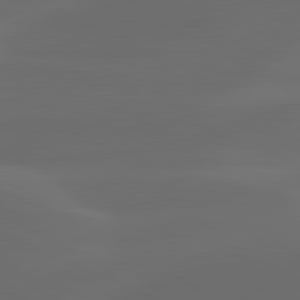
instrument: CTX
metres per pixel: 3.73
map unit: lApd
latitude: 80.9136
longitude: -83.0080
